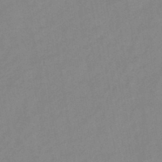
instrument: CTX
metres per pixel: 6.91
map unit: HNb
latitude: -45.7667
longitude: -39.0458
